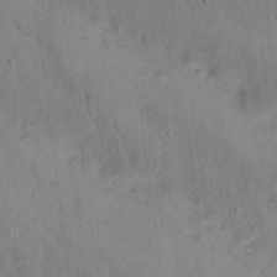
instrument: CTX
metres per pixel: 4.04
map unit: Hto
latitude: 15.1404
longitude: -31.3482
